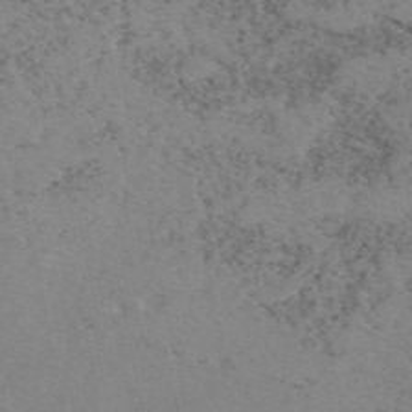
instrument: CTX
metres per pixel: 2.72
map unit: eAb
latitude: 49.1214
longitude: 107.6155
